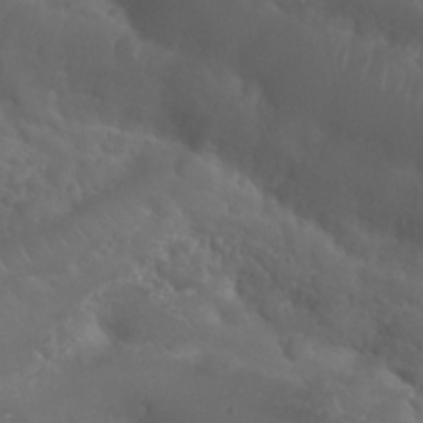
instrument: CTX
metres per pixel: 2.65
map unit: Nhu
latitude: 29.0269
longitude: -55.5560
